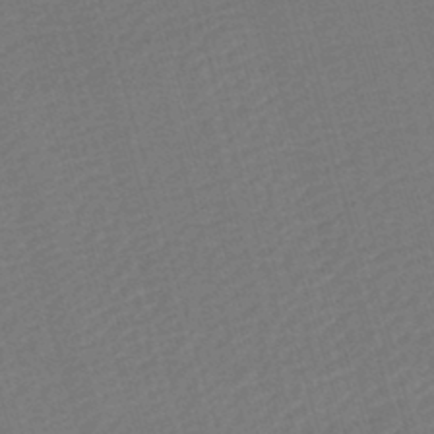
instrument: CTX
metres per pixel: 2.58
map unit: lHb
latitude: -43.8422
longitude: 77.1809
